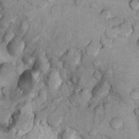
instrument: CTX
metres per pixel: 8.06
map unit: Nhu
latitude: 13.8017
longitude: -28.5357
